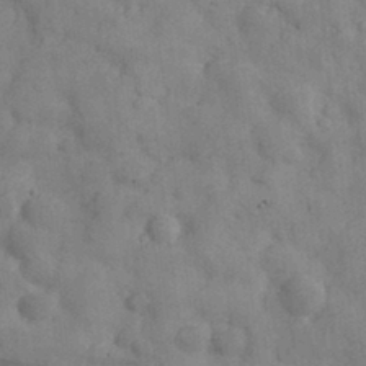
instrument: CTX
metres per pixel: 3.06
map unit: eHh
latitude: 30.5546
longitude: -71.5749
